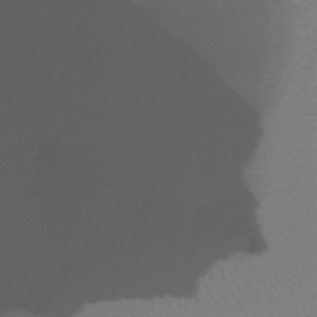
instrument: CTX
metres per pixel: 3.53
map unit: Ht
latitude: -16.5574
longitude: -46.8380
